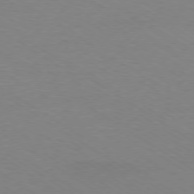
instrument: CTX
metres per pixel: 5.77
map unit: Ap
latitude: -79.0108
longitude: -84.4034
